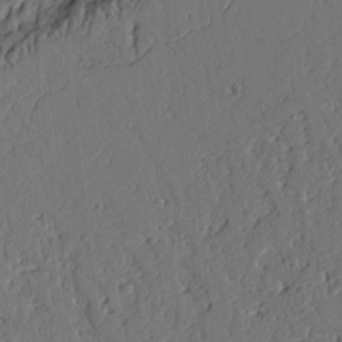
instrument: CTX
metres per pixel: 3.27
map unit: Ht
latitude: 9.5749
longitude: -78.3656
